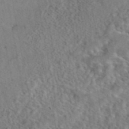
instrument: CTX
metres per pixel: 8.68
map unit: eAb
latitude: 43.1214
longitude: 108.7085
